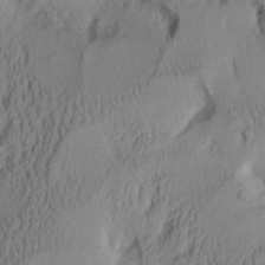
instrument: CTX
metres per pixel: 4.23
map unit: Aa
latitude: 8.0444
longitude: -127.7639
